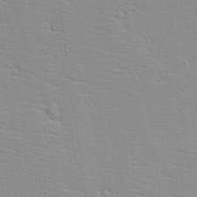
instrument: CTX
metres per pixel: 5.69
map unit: Aa
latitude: 17.5371
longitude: -126.3090
